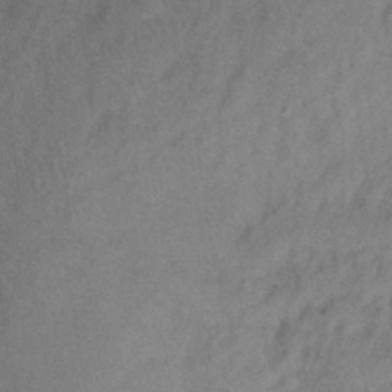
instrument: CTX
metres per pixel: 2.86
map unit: Ht
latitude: -1.0676
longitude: -33.1970
